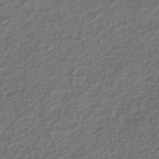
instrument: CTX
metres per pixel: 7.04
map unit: eHb
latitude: -43.3131
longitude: 83.4076
